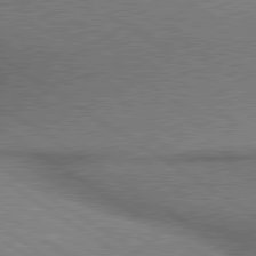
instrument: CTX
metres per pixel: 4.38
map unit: lApd
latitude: 80.2145
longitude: 165.3132
